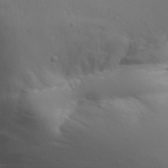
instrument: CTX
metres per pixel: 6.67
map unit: Aa
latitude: 32.4223
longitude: -143.7261
